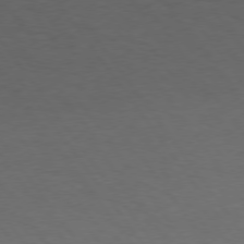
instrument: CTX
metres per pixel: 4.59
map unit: Hpe
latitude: 74.8947
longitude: -130.6491
